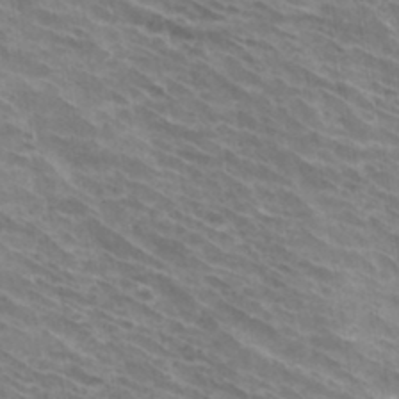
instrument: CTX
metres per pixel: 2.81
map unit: Hto
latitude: 33.5938
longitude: -42.2145
